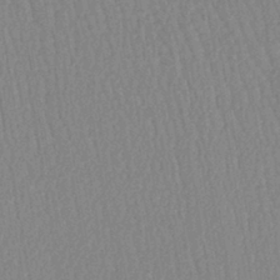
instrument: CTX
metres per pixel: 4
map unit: lHb
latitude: -41.7289
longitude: 60.9542
